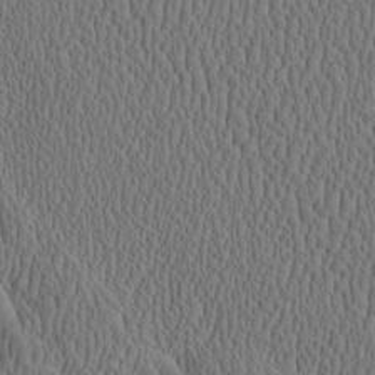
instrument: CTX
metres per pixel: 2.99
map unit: Htu
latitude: -2.3684
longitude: 167.7667
